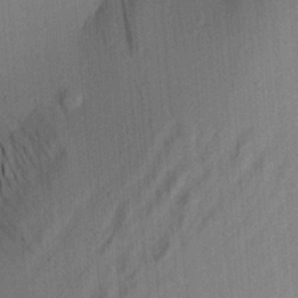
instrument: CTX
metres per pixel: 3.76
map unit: Aa
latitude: 21.8773
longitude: -144.0633
